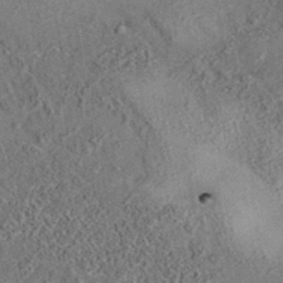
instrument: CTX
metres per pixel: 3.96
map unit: eAb
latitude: 35.4048
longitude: 110.8030
